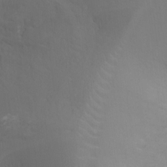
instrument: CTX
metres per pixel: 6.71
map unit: Ht
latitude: -8.9731
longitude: -20.6491
